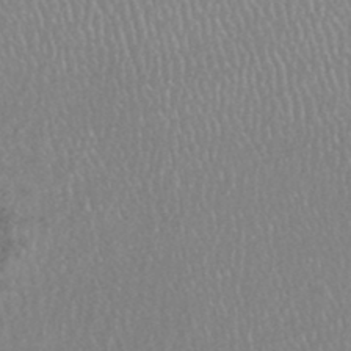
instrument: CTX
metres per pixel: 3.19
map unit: HNhu
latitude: -47.6344
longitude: 98.2361
